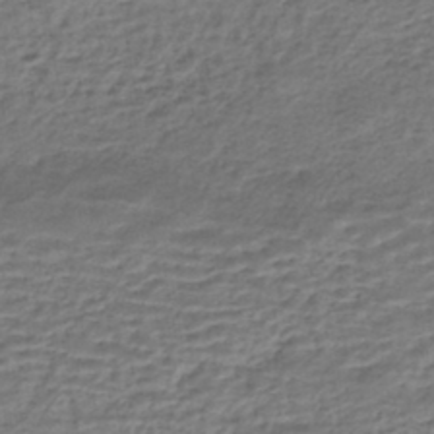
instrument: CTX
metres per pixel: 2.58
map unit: HNhu
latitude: -43.2187
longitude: 103.2376
